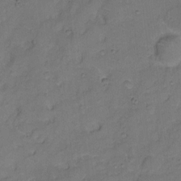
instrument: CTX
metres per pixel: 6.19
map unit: Hto
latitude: 5.0458
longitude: -61.2537
